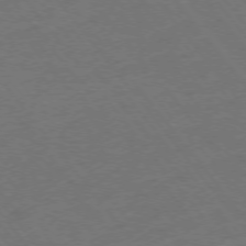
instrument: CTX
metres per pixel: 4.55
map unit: Ap
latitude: -75.8423
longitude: -64.5357
